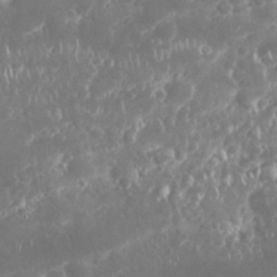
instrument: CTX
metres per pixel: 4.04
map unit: Nhu
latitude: 26.2334
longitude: -61.0269
